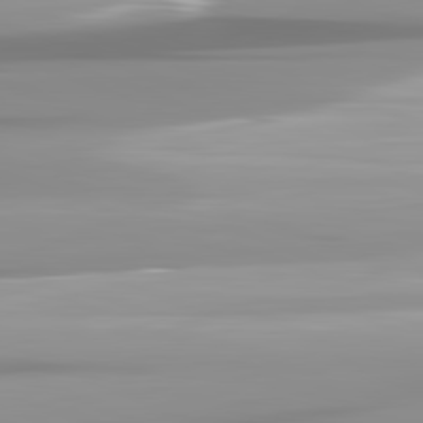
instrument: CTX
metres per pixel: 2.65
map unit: lApd
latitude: 82.1955
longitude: -138.2522
